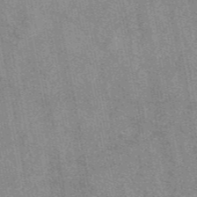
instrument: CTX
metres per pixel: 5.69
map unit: eAb
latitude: 47.1592
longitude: 122.3684
